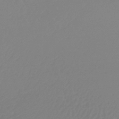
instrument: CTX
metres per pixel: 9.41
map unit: lHb
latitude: -44.5007
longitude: 71.1620
